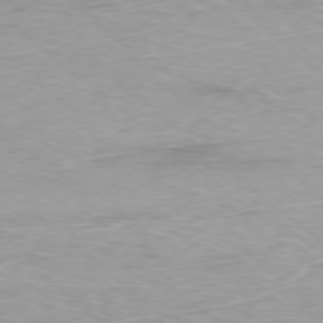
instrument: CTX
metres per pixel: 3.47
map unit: Ap
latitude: -77.8044
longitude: -94.6491
